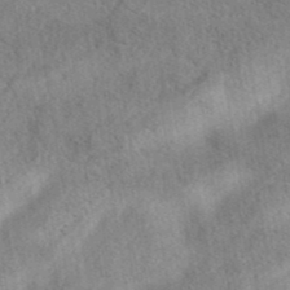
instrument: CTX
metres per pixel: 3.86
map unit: eAb
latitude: 41.3481
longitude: 102.7463
